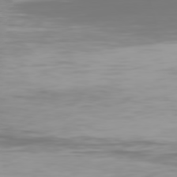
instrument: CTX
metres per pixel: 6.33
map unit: Hpe
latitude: 77.1970
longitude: -135.4993
